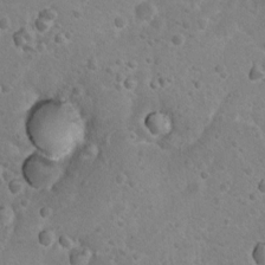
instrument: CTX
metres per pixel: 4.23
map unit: Nhu
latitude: 9.2726
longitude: -22.9703
